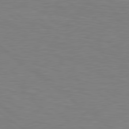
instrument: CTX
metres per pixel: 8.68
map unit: lApd
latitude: 79.4049
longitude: -148.0444
